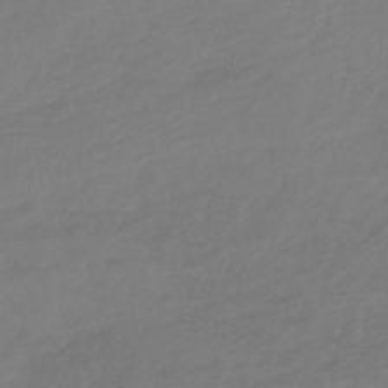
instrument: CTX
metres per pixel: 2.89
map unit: lHb
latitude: -44.9164
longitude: 68.3495
